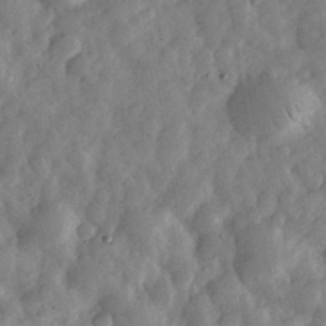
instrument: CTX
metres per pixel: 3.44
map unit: eHh
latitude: 34.3467
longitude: -69.4993
